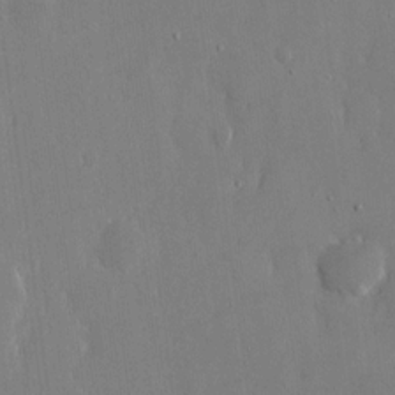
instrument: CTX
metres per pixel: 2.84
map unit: eHh
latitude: 15.1026
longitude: -70.9891
